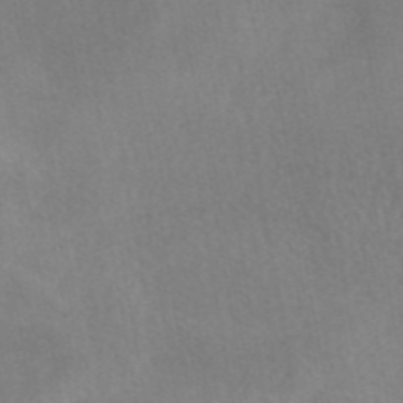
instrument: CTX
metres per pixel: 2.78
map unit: eAb
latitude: 45.6694
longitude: 126.0661
